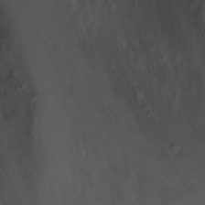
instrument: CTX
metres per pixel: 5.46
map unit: Hto
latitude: -3.1620
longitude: -35.5371
